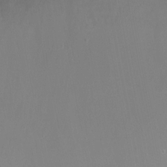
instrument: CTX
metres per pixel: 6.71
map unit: Ht
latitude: 0.9702
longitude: -33.8394
